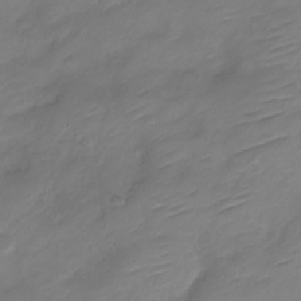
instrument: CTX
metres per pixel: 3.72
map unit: Nve
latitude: -17.9556
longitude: 106.5952
